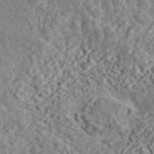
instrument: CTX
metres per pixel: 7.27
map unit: ANa
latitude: 45.2726
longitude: 23.0298
